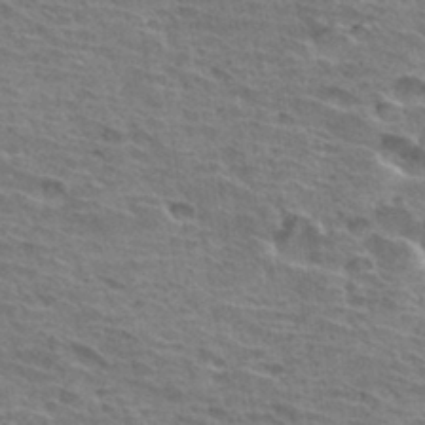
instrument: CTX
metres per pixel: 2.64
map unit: Hto
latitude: 33.1781
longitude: -39.7827
